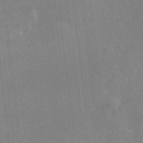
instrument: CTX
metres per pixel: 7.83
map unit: eAb
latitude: 49.0458
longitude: 119.3699
